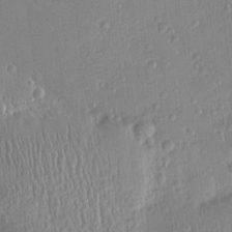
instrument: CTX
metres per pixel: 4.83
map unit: Htu
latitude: -5.2376
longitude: 173.7100
